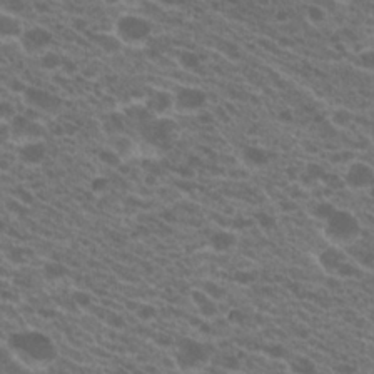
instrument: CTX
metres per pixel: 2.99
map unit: Hto
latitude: 20.8569
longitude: -35.5938
